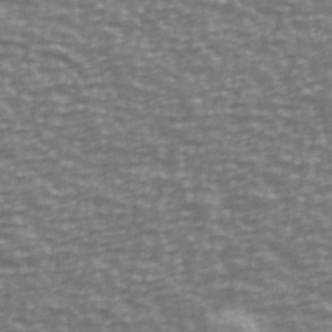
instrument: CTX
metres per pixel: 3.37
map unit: Ave
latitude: 40.4412
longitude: -113.4426
